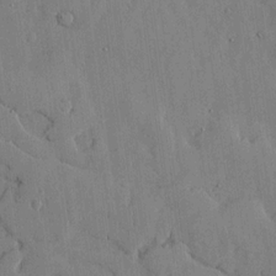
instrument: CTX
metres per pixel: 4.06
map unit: lHvf
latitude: 17.7450
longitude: -112.8380
